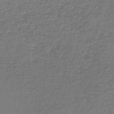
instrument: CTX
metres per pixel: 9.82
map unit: lHb
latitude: -46.3684
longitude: 63.6722
